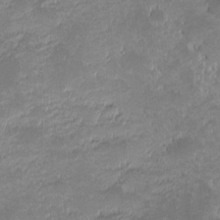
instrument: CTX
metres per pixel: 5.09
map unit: eHh
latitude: -1.7667
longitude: -85.7828
